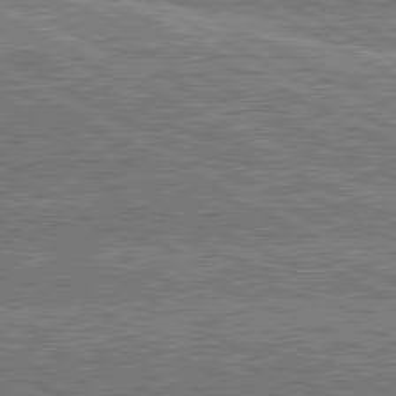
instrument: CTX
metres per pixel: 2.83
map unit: lApd
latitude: 81.1403
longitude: 142.6707
